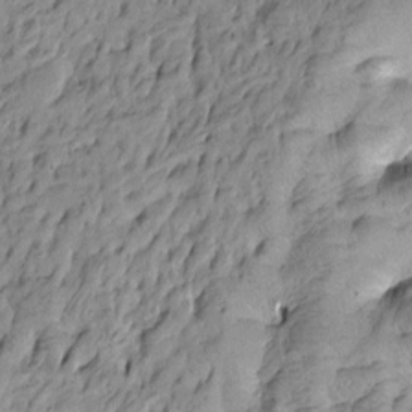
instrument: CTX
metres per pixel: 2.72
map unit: Htu
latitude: -4.0661
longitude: -176.6112
